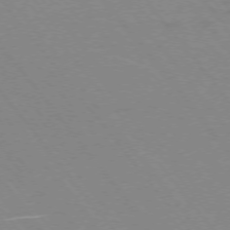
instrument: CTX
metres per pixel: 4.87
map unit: Ap
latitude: -75.5966
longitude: -69.9150
